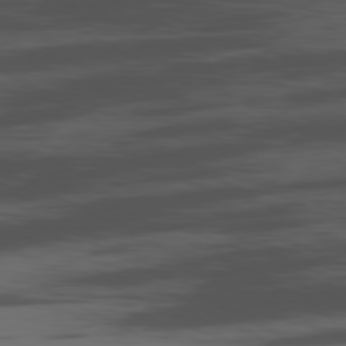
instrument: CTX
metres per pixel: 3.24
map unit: Ap
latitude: -80.3873
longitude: -62.6491
